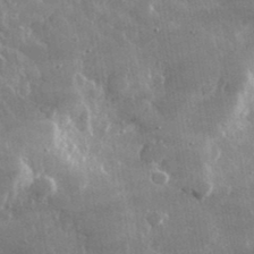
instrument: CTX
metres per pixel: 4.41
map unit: lHvf
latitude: 31.6316
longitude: -91.0836
